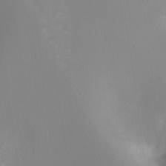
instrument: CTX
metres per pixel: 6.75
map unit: Ht
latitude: -9.2565
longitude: -46.2712
